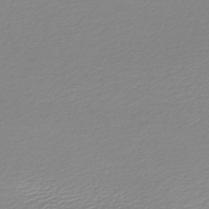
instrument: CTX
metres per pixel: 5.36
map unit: lHb
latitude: -44.8786
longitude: 61.3510
